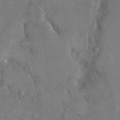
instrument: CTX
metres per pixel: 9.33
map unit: eHh
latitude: 15.5183
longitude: -68.0444
